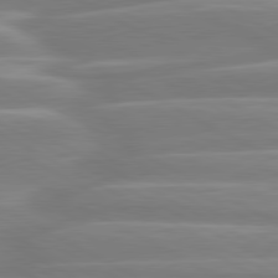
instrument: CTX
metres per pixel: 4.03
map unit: lApd
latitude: 80.6868
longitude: -129.3293
